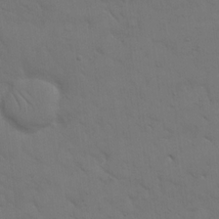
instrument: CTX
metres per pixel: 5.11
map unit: eHh
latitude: 18.6112
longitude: -63.1215
